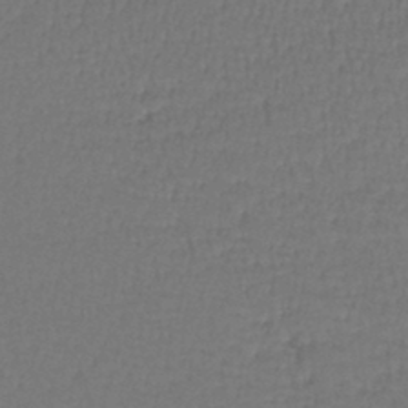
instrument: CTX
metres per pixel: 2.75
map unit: lHb
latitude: -43.4832
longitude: 59.2564
